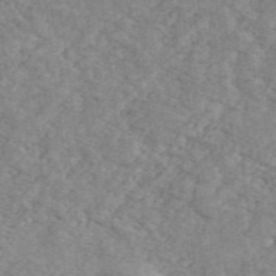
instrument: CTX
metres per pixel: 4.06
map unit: Ave
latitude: 41.4426
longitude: -110.3279
